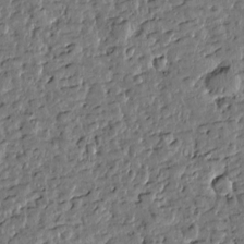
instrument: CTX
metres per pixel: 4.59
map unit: Htu
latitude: 0.2900
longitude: -178.5357
